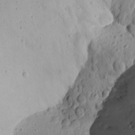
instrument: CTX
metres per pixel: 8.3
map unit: Aa
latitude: 13.1214
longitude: -141.0458
